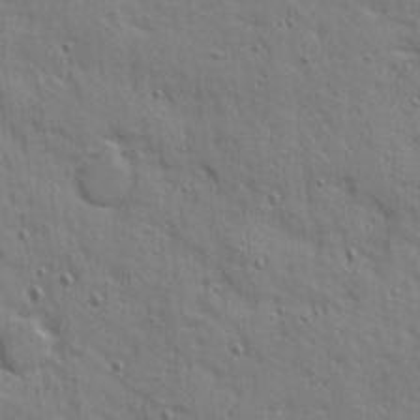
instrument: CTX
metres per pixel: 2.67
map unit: Ave
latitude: 10.4601
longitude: -102.1955
